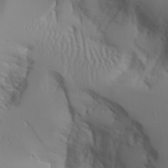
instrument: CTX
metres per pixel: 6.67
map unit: Aa
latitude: 26.4601
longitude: -132.8947
